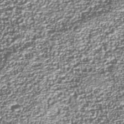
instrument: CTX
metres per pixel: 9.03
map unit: Nhu
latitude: -38.6141
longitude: -83.3103
